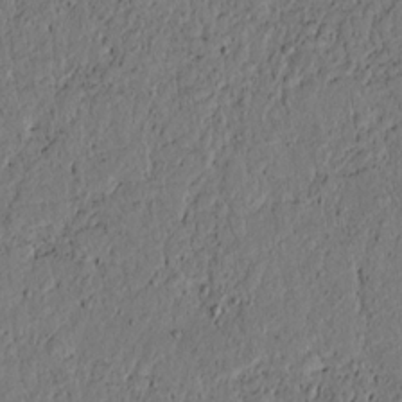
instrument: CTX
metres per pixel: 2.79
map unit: lAvf
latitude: 4.2522
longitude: 165.0487
